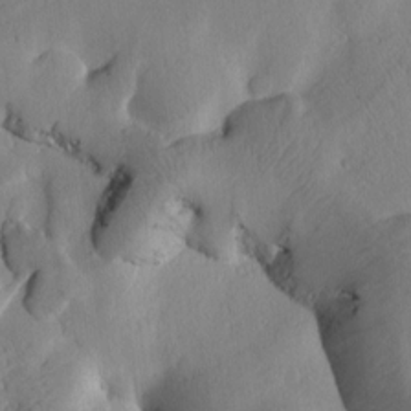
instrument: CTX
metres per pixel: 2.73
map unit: Htu
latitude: 1.9528
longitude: 176.1228
